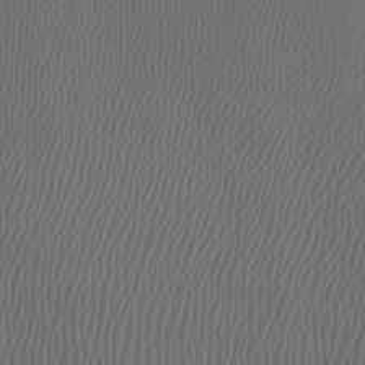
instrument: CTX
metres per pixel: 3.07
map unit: Htu
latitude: -5.4643
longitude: -73.8395
